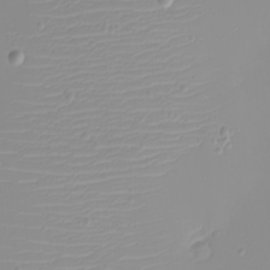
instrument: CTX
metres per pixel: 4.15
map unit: eHh
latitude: -5.6344
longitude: -84.9325
